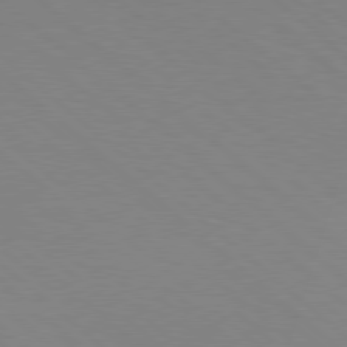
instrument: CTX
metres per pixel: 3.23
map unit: Hpe
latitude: 78.1389
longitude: -176.5545
